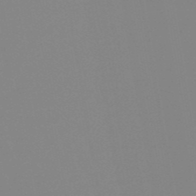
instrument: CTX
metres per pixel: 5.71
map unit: eHb
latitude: -50.1795
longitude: 73.7666
